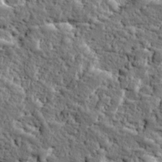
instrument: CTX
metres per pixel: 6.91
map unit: Ave
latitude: 16.7624
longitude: -134.7813
